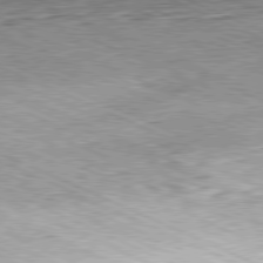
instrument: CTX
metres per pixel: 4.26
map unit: Hpe
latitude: -81.3510
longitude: 11.7667
